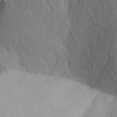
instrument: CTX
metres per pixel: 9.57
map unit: Aa
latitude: 32.2523
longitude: -142.2712
